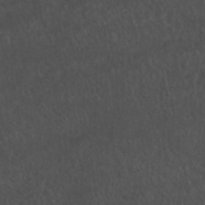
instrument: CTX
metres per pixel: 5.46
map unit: ANa
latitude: 42.4979
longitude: 14.4818
